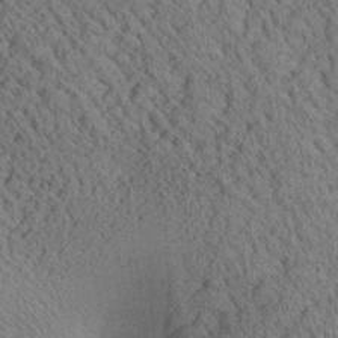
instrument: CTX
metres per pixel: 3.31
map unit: Aa
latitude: 25.5560
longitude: -134.4601
